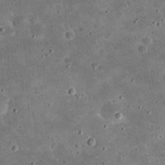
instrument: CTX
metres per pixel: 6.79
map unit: eHh
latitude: 21.0648
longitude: -65.1592
